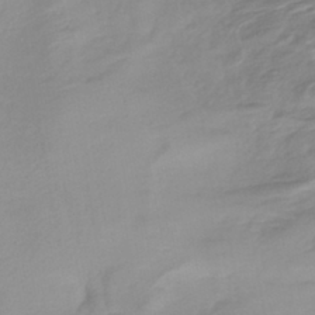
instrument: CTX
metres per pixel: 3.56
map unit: lHb
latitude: -41.1809
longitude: 68.1038
